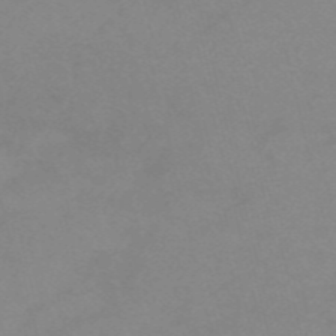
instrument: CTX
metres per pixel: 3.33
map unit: HNb
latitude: -55.9556
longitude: -41.0080
